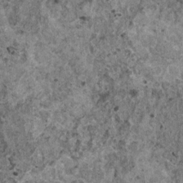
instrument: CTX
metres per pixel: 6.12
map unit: HNhu
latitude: 0.5545
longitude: 3.6721
